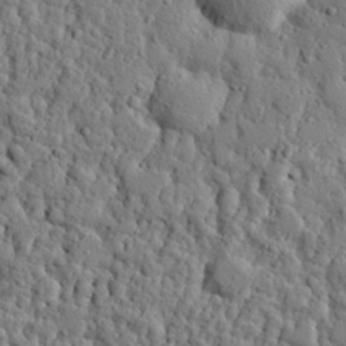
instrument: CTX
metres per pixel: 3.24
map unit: eHh
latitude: 26.6113
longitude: -78.0255
